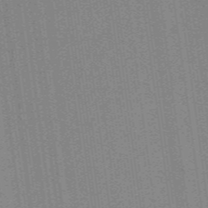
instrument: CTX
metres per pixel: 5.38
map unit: ANa
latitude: -38.3873
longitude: 94.9919
